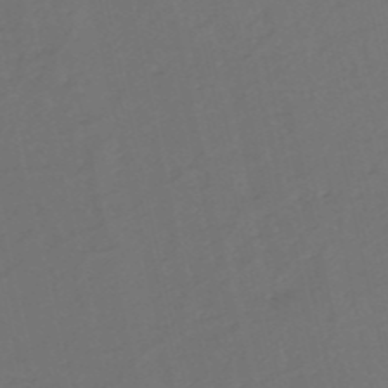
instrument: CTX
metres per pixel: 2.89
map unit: eHh
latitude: -53.2565
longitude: -24.4223
